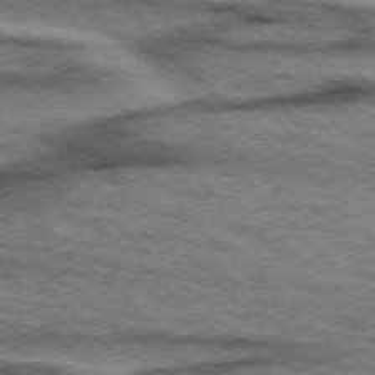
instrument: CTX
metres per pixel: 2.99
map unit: lApd
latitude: 76.7435
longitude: -78.4979
